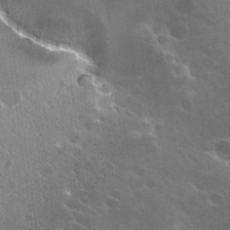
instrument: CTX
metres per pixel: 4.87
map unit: Hto
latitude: 28.1011
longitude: -41.0647
